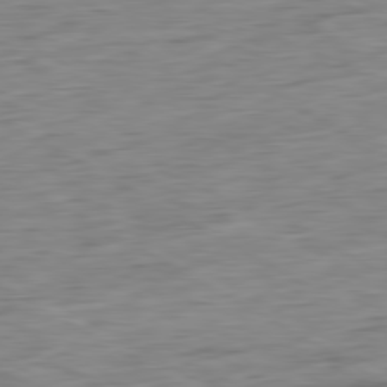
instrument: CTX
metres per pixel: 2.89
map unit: Hpe
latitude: -80.5385
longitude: 24.4818
